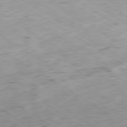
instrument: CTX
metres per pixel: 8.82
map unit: Ap
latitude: -80.0661
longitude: -72.1200
